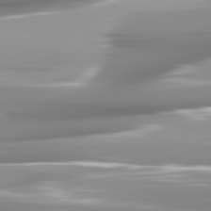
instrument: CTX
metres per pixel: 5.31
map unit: lApd
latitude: 82.2333
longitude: -143.7639
